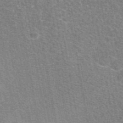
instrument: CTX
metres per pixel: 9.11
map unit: eAb
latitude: 47.4994
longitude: 115.1242
